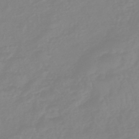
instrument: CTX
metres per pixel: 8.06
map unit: eHb
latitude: -45.2565
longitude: 82.2739
